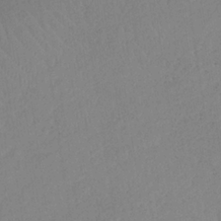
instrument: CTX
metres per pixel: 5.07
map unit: HNb
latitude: -32.2740
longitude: 63.6155
